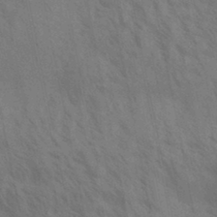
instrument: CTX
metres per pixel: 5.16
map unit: Aa
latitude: 30.9514
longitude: -139.2726
